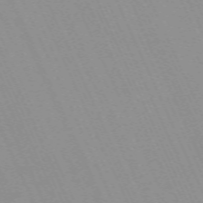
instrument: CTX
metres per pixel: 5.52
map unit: Nhu
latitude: -67.7478
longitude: 39.5588
